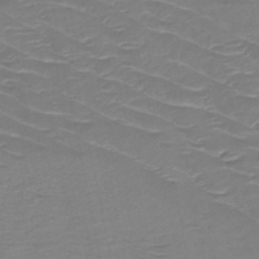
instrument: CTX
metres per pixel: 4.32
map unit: HNb
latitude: -50.0283
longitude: -46.9514
